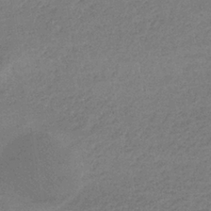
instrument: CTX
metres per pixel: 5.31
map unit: lHb
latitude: -33.7478
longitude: 69.3509
